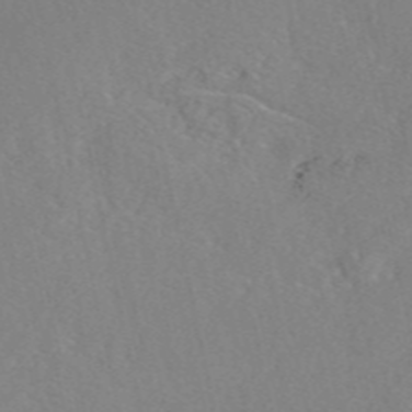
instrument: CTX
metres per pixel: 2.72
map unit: eAb
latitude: 46.8758
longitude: 112.8030
